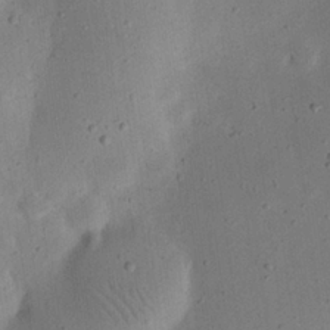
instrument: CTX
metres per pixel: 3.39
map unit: eHh
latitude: 24.4601
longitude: -68.7246
